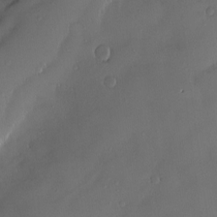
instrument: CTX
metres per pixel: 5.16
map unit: Nve
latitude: -9.5777
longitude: 173.3321
